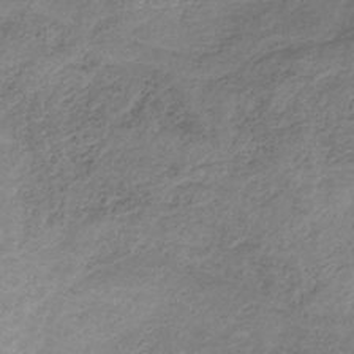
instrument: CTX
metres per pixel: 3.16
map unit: HNb
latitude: -32.2173
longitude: 61.3888
